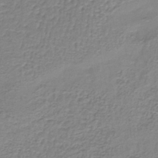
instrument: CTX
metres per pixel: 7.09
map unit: lHb
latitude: -41.9556
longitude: 60.0850
